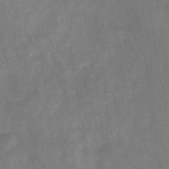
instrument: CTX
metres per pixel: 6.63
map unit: HNhu
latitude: -28.3117
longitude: 72.7274
